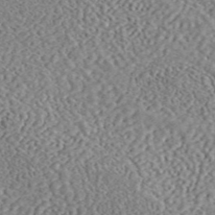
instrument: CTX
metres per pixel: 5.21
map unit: ANa
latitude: 46.2334
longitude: 50.3306
